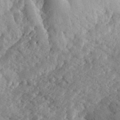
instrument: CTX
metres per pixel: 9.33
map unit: eHh
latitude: 30.3468
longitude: -79.7639
